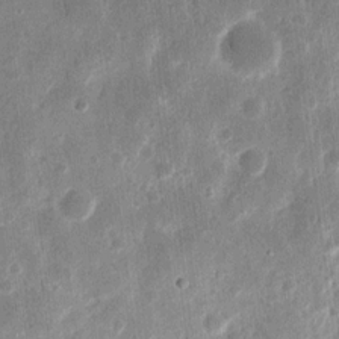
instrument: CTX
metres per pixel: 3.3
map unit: eHh
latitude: 12.4412
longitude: -73.4238
